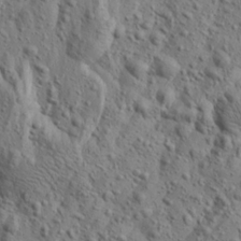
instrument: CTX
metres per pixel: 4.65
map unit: Aa
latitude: 23.5560
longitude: -143.8395
